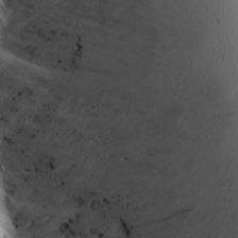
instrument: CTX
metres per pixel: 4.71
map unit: Ave
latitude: 8.9514
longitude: -105.5938
